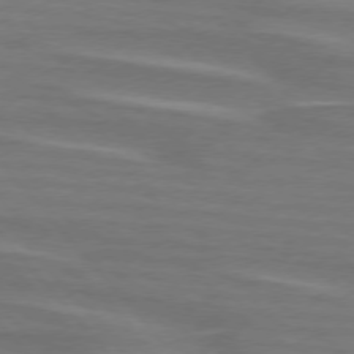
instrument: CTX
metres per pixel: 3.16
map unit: lApd
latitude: 75.4804
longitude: -81.0647
